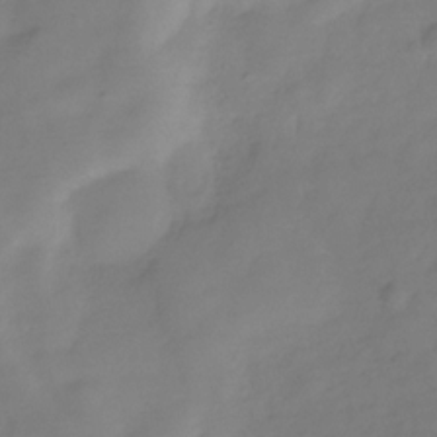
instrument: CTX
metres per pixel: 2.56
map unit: Hve
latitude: -31.8044
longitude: 92.4062
